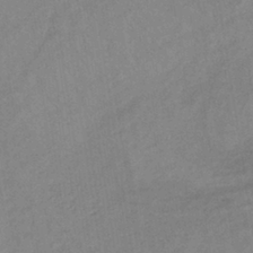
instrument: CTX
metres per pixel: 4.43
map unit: lHb
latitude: -37.1242
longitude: 72.2739
